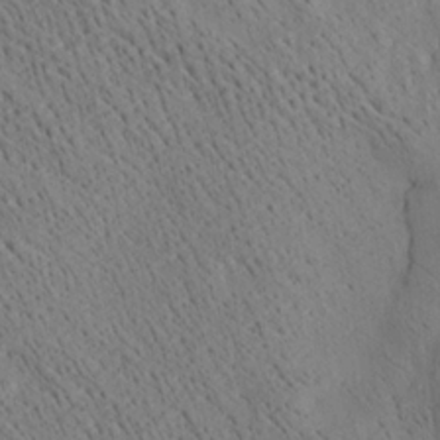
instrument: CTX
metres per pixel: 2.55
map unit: Ave
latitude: 21.7261
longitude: -140.3278
